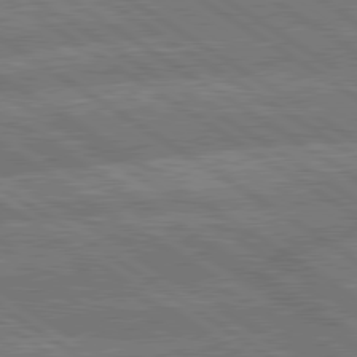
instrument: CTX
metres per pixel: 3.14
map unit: lApd
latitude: 79.8395
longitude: -161.6505
